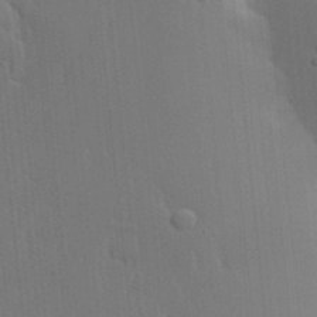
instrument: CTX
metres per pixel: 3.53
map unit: lAa
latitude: 18.3089
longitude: -139.2915
